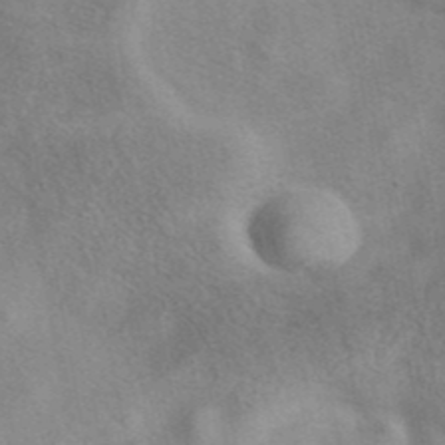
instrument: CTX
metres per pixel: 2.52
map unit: eAb
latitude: 41.5560
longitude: 103.0675
